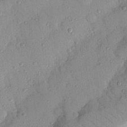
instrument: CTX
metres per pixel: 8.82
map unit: Nhu
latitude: 22.8569
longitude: -75.5371
